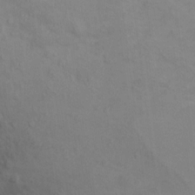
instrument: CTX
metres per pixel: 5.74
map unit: Ht
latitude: 10.5546
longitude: -32.8947
